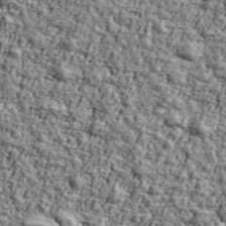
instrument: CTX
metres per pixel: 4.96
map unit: Ave
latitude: 43.1592
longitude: -111.0648
